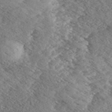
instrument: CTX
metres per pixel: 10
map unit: eHh
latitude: 36.0822
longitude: -139.5938
